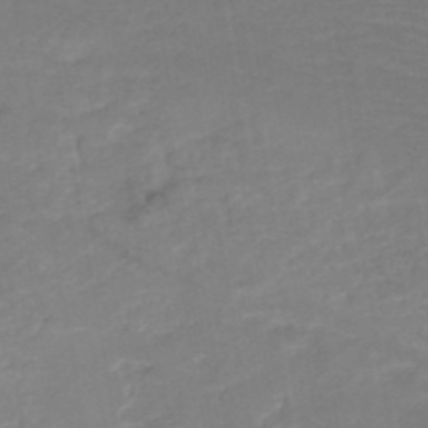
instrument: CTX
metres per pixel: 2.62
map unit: HNb
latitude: -49.5777
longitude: -44.7435
